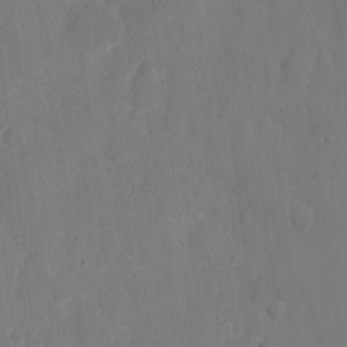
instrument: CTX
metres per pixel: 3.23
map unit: eHh
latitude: 7.9339
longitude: -68.7246
